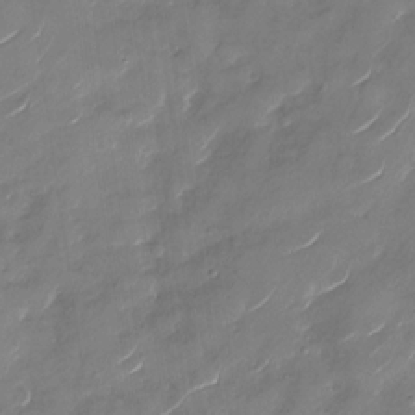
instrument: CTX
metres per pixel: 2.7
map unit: Nhu
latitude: -28.7652
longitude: -73.4616
